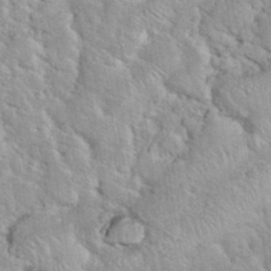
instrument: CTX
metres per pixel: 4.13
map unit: eHh
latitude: 37.9528
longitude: -61.4426
